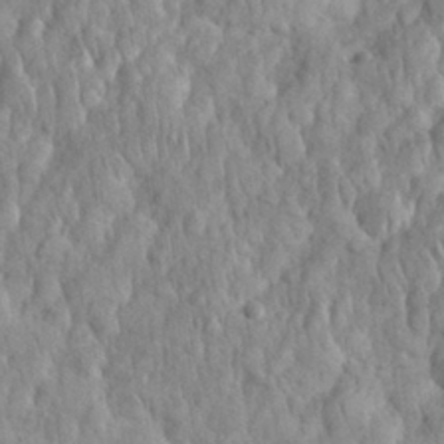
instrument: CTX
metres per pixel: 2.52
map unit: eHh
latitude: 32.3089
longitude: -65.1970
